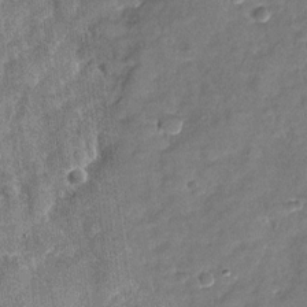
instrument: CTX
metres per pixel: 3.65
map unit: Nhu
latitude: -27.6532
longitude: -62.4412
